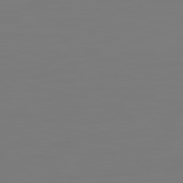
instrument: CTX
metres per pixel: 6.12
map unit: Hpe
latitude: 78.5924
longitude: 178.9919
